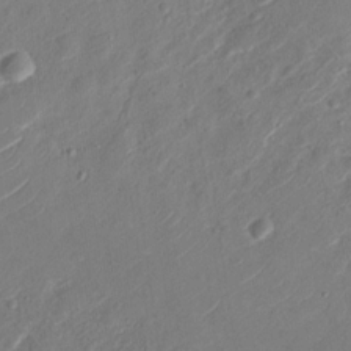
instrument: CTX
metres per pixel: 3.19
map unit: Nhu
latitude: -29.9178
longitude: -72.3090
